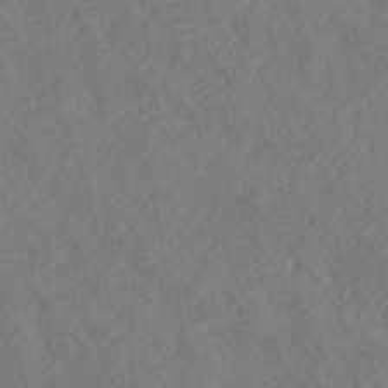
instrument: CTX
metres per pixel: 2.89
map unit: ANa
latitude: 40.1388
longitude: 18.5763
